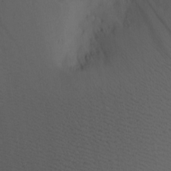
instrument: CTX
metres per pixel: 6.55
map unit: Htu
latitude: -4.5762
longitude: 174.3306
